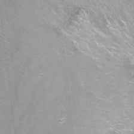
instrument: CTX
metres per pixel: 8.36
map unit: Ht
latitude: -5.9556
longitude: -36.5357
